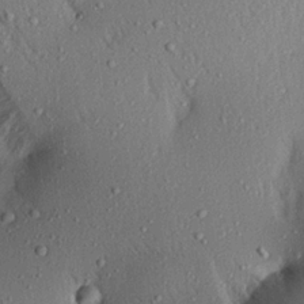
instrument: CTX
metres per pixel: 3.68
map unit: Aa
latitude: 18.8758
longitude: -147.3671
